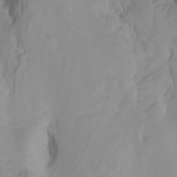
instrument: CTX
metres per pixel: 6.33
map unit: Htu
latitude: -5.3320
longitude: 138.2551
